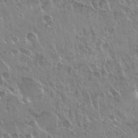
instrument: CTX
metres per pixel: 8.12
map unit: Nhu
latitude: 30.1389
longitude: -55.6316
